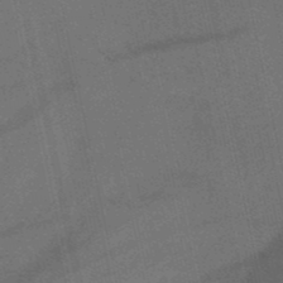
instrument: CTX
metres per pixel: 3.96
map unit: HNb
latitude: -50.9353
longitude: -42.1956
